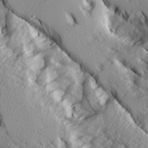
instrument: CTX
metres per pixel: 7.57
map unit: Ave
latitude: 14.4790
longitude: -131.1026
